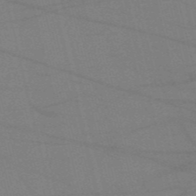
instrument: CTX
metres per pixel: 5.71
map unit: HNb
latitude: -55.4266
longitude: -41.4804
